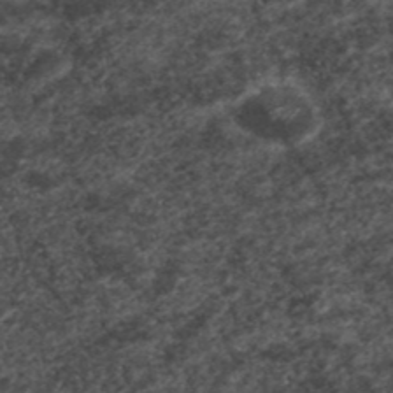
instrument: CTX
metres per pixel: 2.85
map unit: ANa
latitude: 41.7071
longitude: 26.9730
